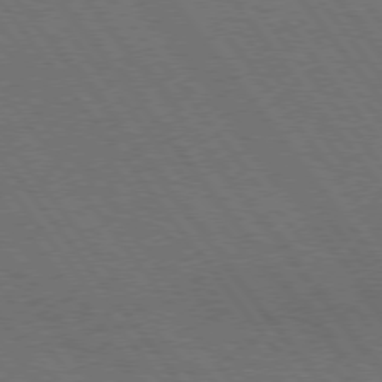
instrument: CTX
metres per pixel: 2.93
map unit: Hpe
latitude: 75.3671
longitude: -137.5371
